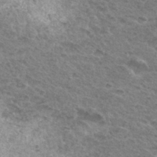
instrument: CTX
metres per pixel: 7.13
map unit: Hto
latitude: 33.6316
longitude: -48.9514
